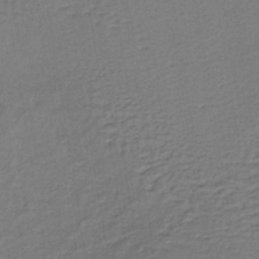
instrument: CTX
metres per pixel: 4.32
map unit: lHb
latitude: -38.5385
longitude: 59.1809
